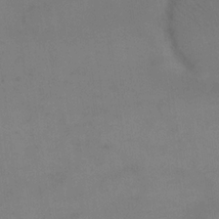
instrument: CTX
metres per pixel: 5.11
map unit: eHh
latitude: 18.1766
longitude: -65.8772
